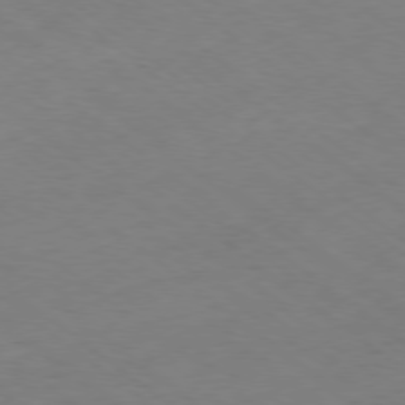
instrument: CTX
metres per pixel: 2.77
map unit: Hpe
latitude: -78.7463
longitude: 16.9920
